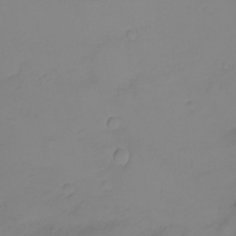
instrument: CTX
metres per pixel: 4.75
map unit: eHh
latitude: -6.2172
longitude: -80.1389
